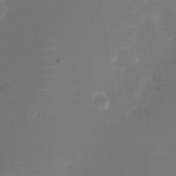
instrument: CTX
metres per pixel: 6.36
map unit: eHh
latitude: -6.6518
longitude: -78.1389
